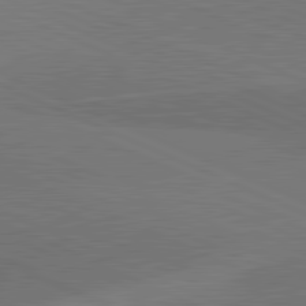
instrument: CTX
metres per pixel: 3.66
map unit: lApd
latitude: 81.8205
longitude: 148.3118
